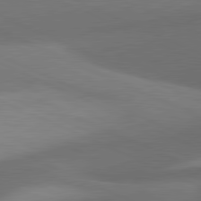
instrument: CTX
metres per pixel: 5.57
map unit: lApd
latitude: 81.2159
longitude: 132.9542
